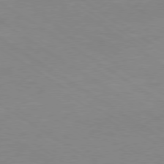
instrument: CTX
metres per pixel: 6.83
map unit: Ap
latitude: -80.0661
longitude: -66.0444
